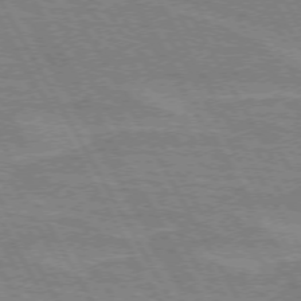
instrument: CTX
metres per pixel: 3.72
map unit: lApd
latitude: 72.2901
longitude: -55.4615
